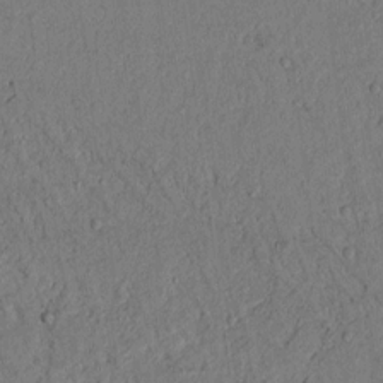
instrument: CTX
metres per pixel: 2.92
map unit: lAvf
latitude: 5.1781
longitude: 169.7855
